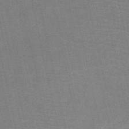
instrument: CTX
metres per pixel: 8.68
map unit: HNb
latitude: -53.4643
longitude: -45.9717
